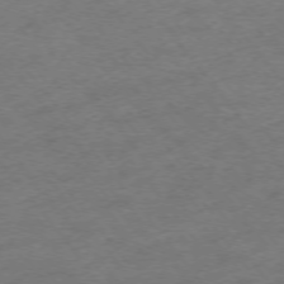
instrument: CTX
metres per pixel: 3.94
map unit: Ap
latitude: -74.8597
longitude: -78.6491
